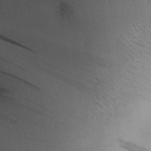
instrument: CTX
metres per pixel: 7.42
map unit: Aa
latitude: 27.4238
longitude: -135.3292
